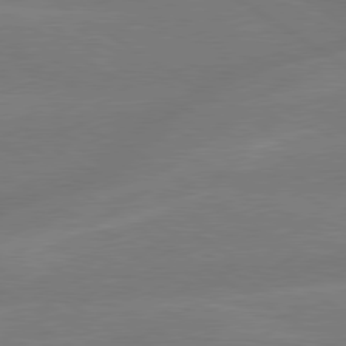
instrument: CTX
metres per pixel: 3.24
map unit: lApd
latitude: 79.3671
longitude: -143.4616
